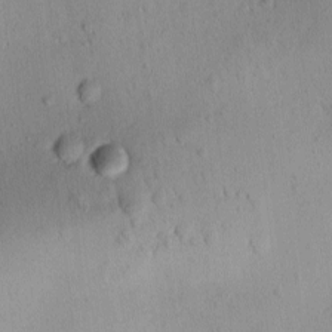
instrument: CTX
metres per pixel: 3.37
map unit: Ave
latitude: -10.0661
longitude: -121.7450
